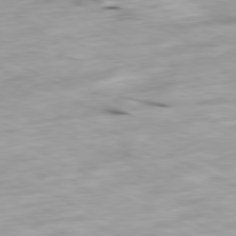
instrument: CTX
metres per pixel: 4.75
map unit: Ap
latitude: -80.1417
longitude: -66.8380
